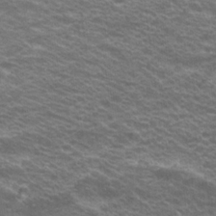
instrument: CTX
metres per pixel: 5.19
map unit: Hto
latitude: 20.3845
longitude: -37.8395
